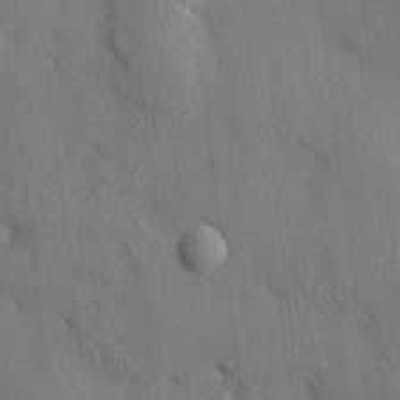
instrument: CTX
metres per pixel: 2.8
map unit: HNhu
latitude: 13.3482
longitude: 10.3684
